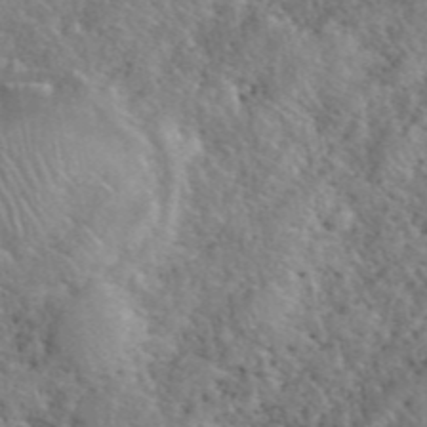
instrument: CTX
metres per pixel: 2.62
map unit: eHh
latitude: 40.7624
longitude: -57.2348
